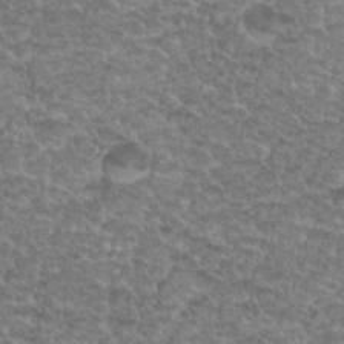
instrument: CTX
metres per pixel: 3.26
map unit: Hto
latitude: 19.8394
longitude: -37.1026
